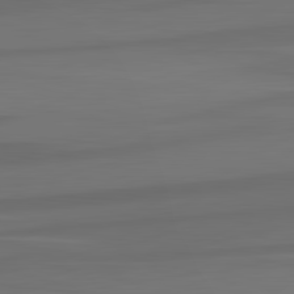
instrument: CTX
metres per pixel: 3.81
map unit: lApd
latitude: 82.5545
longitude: 137.0675
